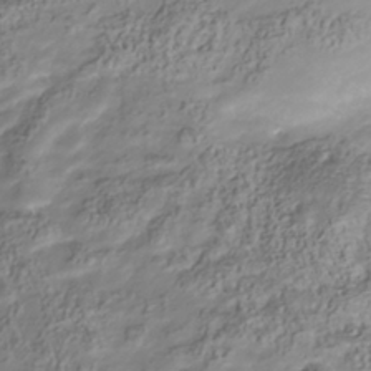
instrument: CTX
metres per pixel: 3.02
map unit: Nhu
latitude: -41.0675
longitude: -85.5749
